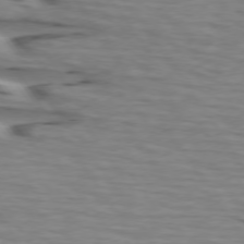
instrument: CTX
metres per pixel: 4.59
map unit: lApd
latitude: 74.1578
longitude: -71.4804
